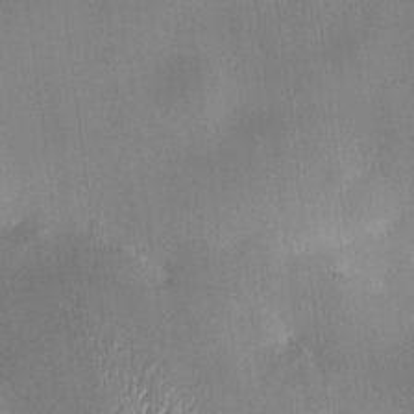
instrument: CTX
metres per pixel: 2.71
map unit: HNhu
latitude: 8.6680
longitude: 9.2565
